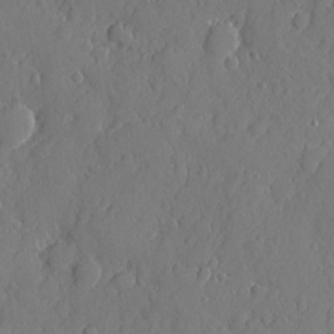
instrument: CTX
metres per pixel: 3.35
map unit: eHh
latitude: 5.4237
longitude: -75.2726
